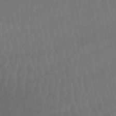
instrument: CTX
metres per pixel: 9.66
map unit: lHb
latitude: -46.2739
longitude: 77.3321
